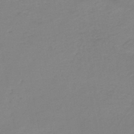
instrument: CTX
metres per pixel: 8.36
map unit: HNb
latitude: -45.2376
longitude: -35.8016
